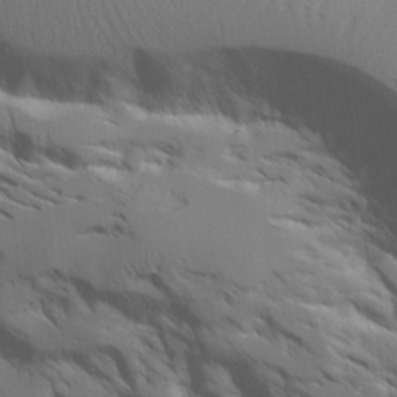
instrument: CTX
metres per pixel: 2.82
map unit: Aa
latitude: 20.7624
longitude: -124.3089
